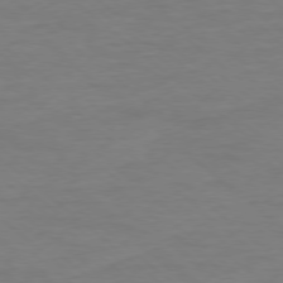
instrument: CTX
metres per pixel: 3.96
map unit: Ap
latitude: -78.3684
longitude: -89.8395
